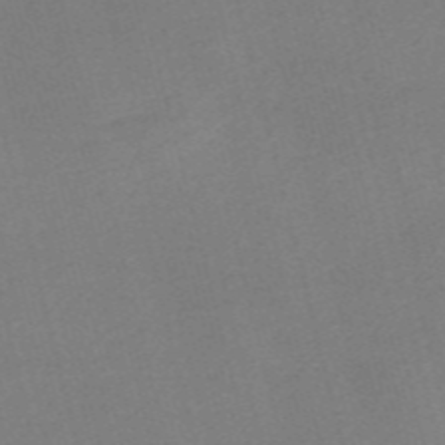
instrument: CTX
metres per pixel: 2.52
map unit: Nve
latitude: -57.0675
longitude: 58.5951
